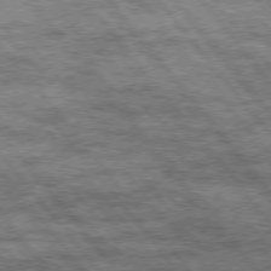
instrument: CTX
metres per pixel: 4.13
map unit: Hpe
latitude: 75.1403
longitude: -144.1955
